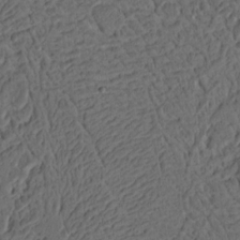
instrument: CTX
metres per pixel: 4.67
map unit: Ht
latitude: 10.8569
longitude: -74.5546
